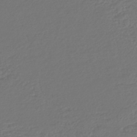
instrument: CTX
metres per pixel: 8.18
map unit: lHb
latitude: -43.5777
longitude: 77.2565
